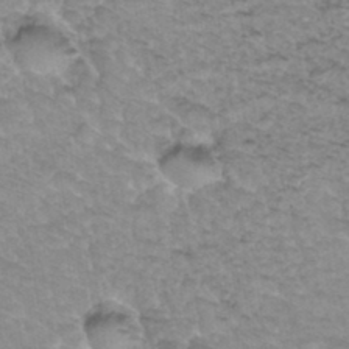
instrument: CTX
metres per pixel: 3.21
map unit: Hto
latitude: 35.1970
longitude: -47.7639
